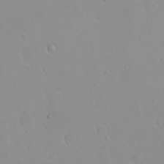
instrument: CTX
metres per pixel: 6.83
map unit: eHh
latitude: 1.8961
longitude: -54.7246
